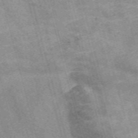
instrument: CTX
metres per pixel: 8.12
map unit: Nve
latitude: -59.0297
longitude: 65.4455
